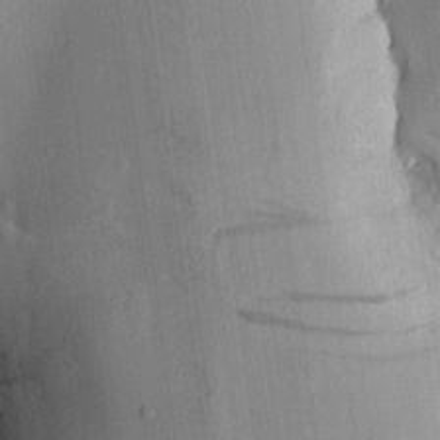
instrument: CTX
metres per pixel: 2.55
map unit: Aa
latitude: 15.4616
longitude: -147.0270
